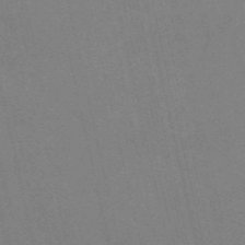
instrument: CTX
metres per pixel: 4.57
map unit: HNb
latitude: -55.3699
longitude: -38.4790
